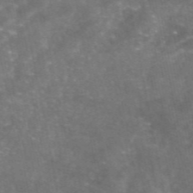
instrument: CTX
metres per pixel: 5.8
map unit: eAb
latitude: 46.6491
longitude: 120.1605
